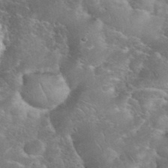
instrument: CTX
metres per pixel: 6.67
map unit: eHh
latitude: 35.2914
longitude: -65.2726
